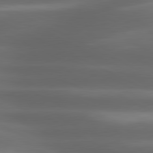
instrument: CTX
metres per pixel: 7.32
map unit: lApd
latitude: 80.7435
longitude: -142.2901
